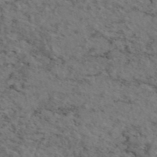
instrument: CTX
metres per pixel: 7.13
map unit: eAb
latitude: 46.3279
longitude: 118.2928
